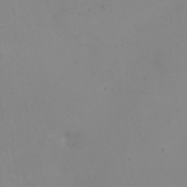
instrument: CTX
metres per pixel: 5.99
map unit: eHh
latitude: 24.0444
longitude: -64.4223
